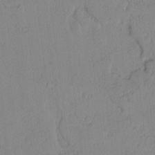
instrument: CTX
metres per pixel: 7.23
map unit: lAvf
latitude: -1.9179
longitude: -105.2537
